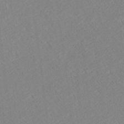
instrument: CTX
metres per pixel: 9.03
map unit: Ave
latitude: 18.5356
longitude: -140.3845
